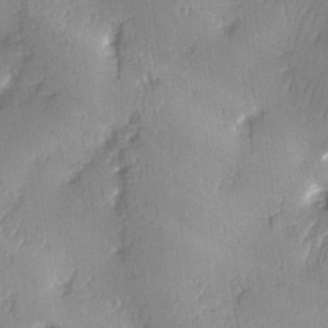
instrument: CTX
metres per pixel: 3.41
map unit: Ave
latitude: -6.3306
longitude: -119.9717
